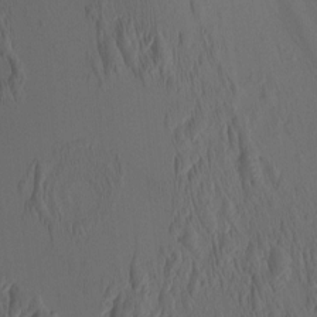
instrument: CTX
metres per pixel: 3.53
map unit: eHh
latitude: -0.8786
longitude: 15.3510
